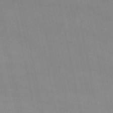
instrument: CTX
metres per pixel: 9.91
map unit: lHb
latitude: -49.4833
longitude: 70.9164
